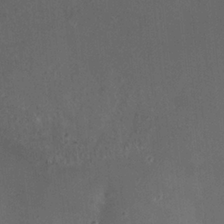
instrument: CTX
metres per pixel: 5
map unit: HNhu
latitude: 6.4601
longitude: 10.1039
